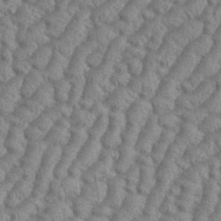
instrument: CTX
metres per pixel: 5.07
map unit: eHh
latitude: 37.4805
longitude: -137.2537
